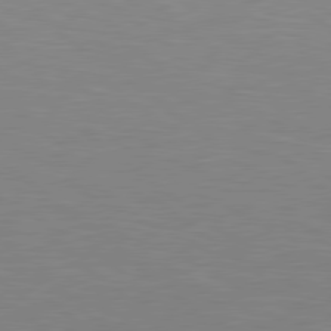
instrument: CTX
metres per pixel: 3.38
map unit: Hpe
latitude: 79.2159
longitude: -148.0255
